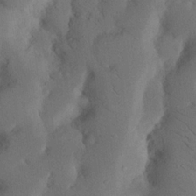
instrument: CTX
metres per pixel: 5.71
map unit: Nhu
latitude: 19.8016
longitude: -75.7072
